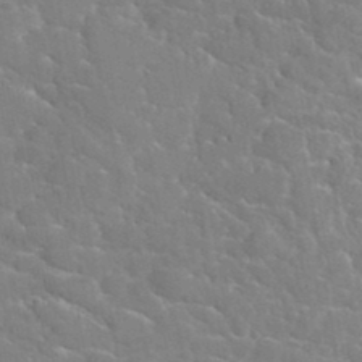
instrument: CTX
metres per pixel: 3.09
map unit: Hto
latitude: 35.4237
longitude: -48.9703
